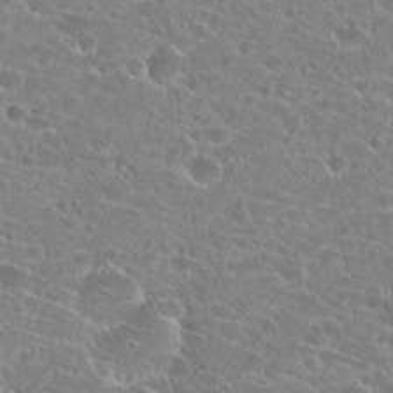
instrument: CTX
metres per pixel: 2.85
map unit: Hto
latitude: 24.5356
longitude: -45.8205
